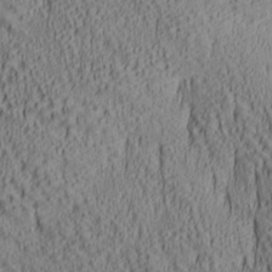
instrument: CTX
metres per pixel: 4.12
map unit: lAa
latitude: 7.0458
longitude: -116.3089
